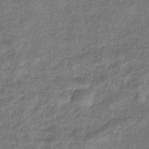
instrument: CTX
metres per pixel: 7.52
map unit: eHb
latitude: -39.0864
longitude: 80.9164
